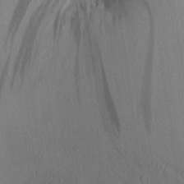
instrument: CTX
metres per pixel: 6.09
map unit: Aa
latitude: 25.5938
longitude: -143.4993
